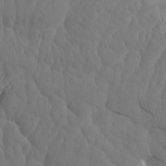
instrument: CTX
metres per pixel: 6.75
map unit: eHh
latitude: -0.8975
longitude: 14.7652
